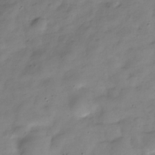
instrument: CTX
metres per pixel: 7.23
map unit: Hve
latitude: -32.0850
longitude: 90.7275
